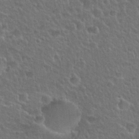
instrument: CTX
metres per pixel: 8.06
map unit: Hto
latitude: 25.8772
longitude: -50.3278
